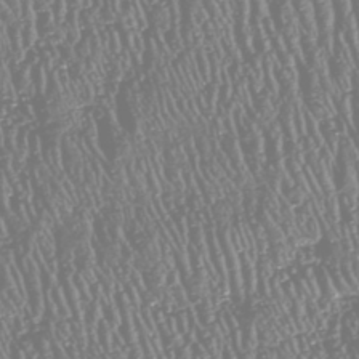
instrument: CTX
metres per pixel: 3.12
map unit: HNhu
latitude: -47.4265
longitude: 29.2754
